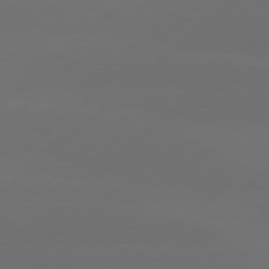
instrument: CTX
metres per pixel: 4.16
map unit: Hpe
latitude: 78.4601
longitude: -132.4790
